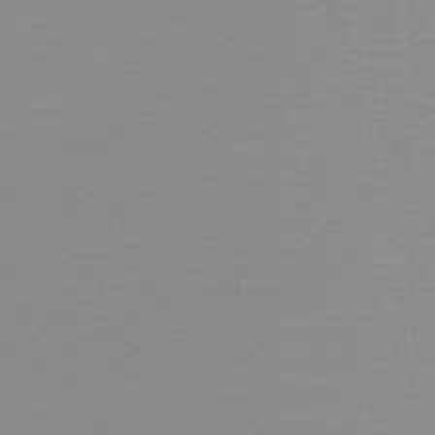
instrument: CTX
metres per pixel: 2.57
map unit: eHh
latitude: -5.1431
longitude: -83.3670
